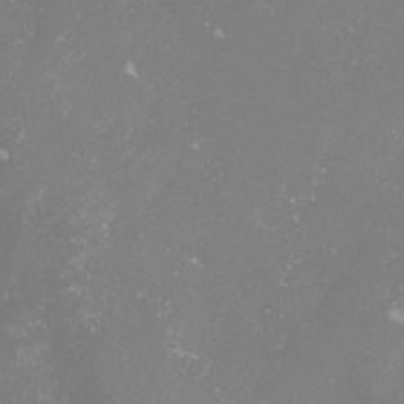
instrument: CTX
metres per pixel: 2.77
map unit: lHvf
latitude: -15.7667
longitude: -100.3656
